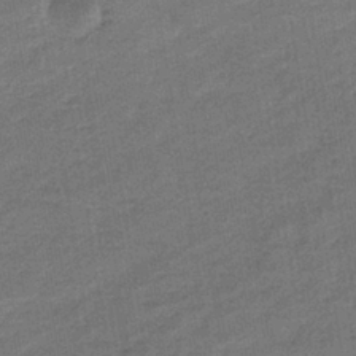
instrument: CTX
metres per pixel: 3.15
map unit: eHb
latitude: -36.4629
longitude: 77.8800
